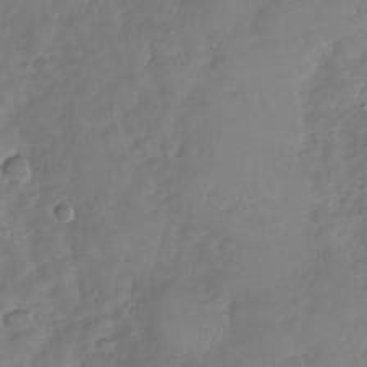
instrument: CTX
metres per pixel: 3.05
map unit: Nhu
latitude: -30.4629
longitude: -61.0647
